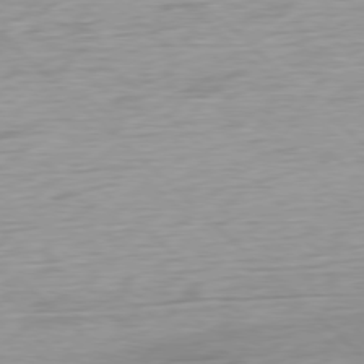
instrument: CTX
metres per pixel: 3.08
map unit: Ap
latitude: -78.3117
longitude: -72.2523
